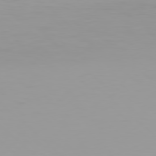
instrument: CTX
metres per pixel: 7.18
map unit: Hpe
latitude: 78.3090
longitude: -144.5546
